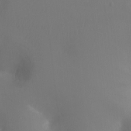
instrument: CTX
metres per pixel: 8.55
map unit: Ht
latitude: -15.9178
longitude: -41.1781
